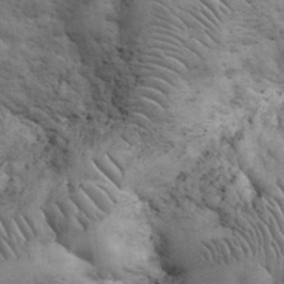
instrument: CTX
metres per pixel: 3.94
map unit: eHh
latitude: 32.6679
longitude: -67.7827
